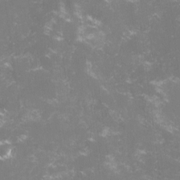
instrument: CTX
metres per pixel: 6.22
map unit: lHvf
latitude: -14.9353
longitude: -101.1781
